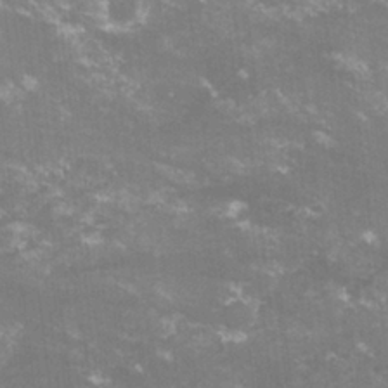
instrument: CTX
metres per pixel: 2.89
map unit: lHvf
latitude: -15.2565
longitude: -100.8380
